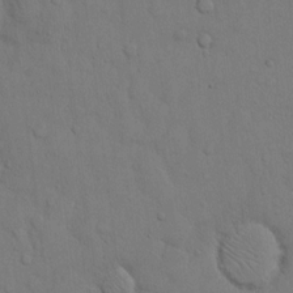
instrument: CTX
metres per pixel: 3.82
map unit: Hto
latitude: 11.5371
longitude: -57.8016
